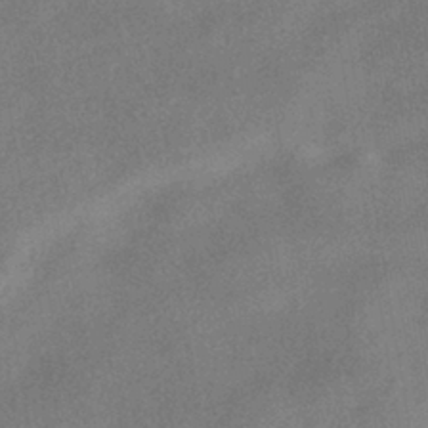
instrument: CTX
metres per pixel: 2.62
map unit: HNhu
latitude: -40.6140
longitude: 98.2928
